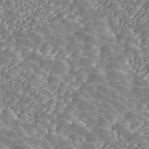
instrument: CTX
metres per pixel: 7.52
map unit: ANa
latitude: 45.6694
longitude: 37.6155
